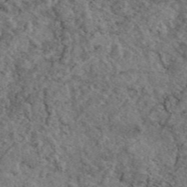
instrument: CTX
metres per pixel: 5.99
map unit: eAb
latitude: 45.6127
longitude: 113.4455
